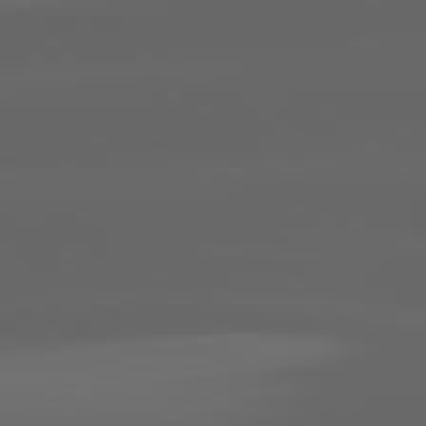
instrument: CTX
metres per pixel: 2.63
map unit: lApd
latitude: 82.8380
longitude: -134.5734
